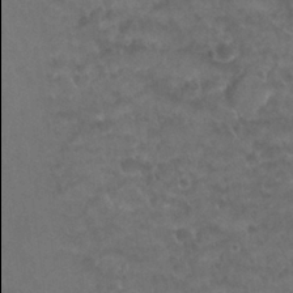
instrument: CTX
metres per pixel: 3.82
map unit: Nhu
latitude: 26.7435
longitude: -53.9906
